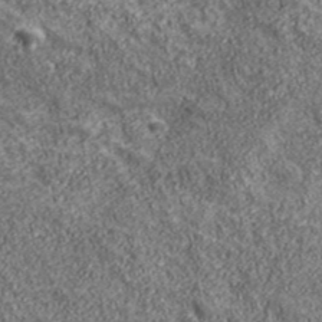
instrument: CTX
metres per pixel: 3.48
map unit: eHh
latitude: 43.5749
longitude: -89.4049
